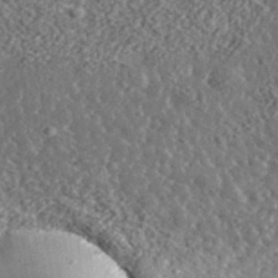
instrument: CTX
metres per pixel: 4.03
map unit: lHvf
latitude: 37.1403
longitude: -88.9325
